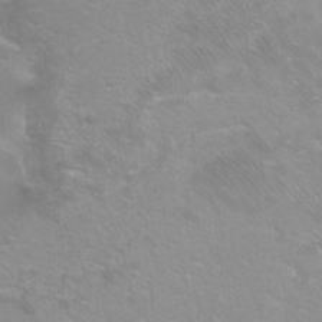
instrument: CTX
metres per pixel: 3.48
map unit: Ht
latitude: -9.1431
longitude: -36.7813
